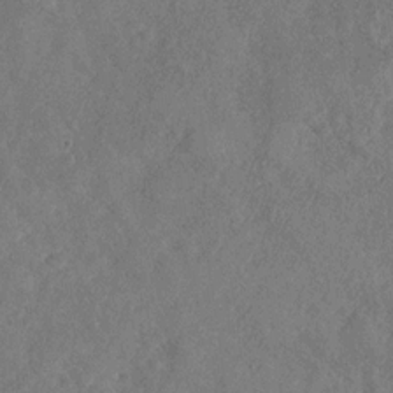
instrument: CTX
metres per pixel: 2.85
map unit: Nhu
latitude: -30.9730
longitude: -60.0444
